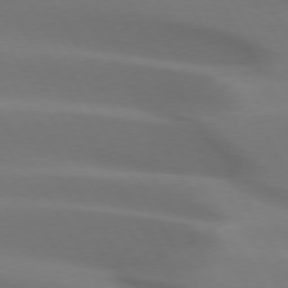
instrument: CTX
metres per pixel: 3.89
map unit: lApd
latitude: 73.1026
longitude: -49.7450
